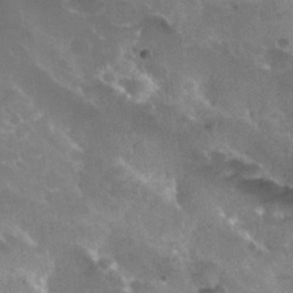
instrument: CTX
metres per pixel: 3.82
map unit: Nhu
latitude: 30.6869
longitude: -54.6868
